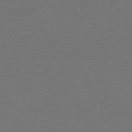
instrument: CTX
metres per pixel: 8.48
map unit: Ap
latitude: -75.5211
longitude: -94.5168
